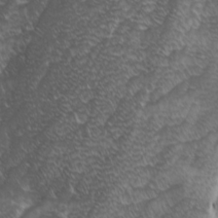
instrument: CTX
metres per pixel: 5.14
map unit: Ave
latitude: 9.5560
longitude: -105.4427
